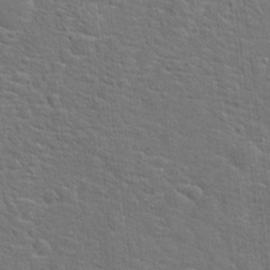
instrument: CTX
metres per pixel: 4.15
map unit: Hto
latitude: 19.3292
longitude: -43.2159
